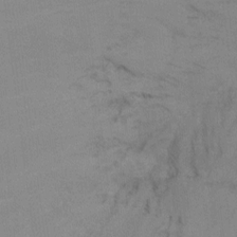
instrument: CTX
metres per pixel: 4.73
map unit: Ht
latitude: -9.1809
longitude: -32.8191
